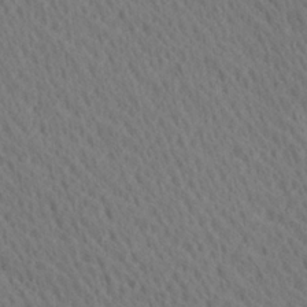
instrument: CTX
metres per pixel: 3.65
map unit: Ave
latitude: 20.6302
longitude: -139.4048
